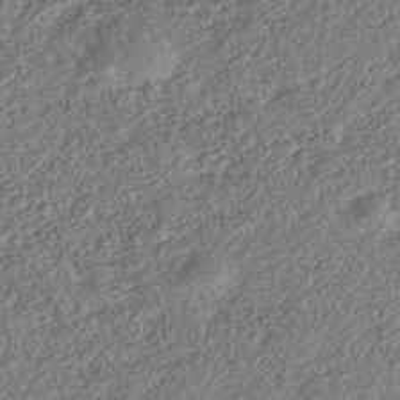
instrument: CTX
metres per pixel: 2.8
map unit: Nhe
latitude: -41.5021
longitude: -111.7261
